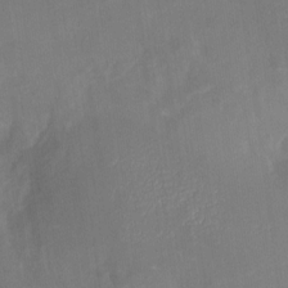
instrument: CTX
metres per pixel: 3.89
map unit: Nhu
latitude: -26.4817
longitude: -57.1970
